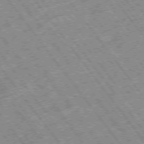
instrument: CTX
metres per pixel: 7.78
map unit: Hpe
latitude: -75.3888
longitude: -21.0459
